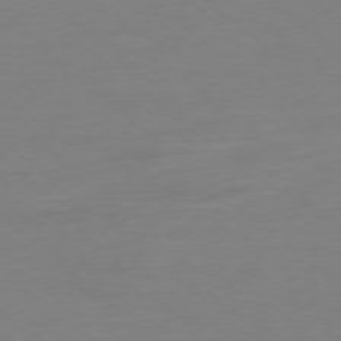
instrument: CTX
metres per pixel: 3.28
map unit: Ap
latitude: -78.6329
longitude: -59.8205
